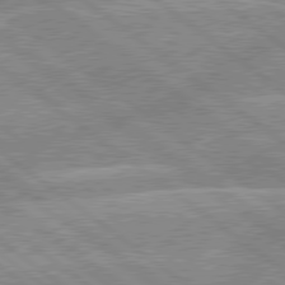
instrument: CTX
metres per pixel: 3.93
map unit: lApd
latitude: 79.2159
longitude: -156.4223
